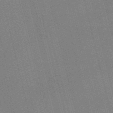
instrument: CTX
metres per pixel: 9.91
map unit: Nve
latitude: -57.7477
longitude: 62.1794
